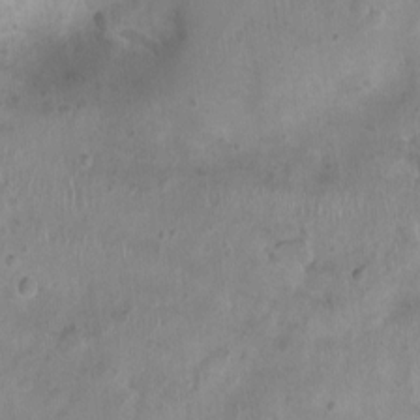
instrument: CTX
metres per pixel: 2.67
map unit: Nhu
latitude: 0.7435
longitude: -15.3671
